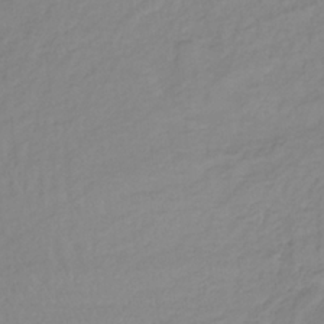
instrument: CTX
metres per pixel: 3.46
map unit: lHb
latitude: -36.1605
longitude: 69.8989
